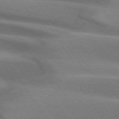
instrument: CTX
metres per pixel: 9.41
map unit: lApd
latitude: 74.4412
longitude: -63.4616
